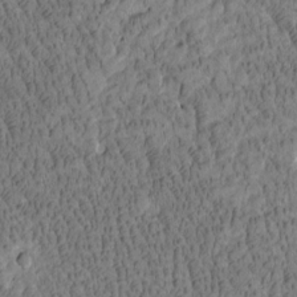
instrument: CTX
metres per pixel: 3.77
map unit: Htu
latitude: -4.0283
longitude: 175.5399
